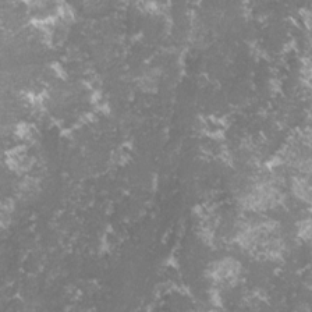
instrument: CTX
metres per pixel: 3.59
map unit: lHvf
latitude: -15.9367
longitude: -99.8772
